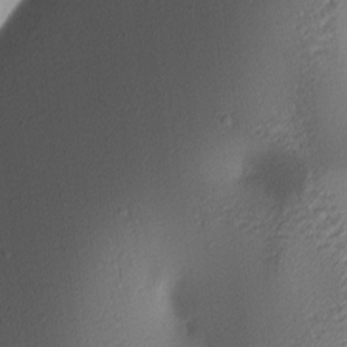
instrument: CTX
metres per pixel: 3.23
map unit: lAa
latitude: 3.2348
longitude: -115.9528
